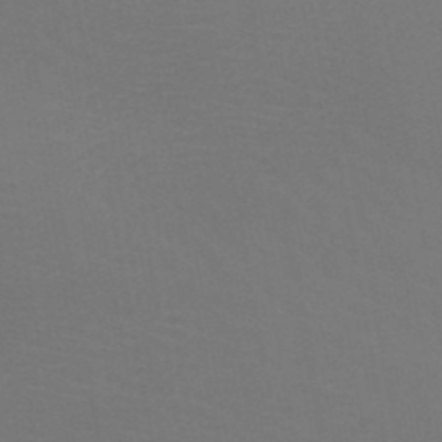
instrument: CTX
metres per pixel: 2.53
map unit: HNb
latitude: -49.0487
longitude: -46.0255
